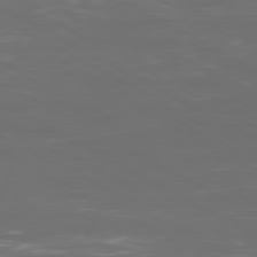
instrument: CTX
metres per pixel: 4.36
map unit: Ap
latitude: -80.8030
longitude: -60.0255
